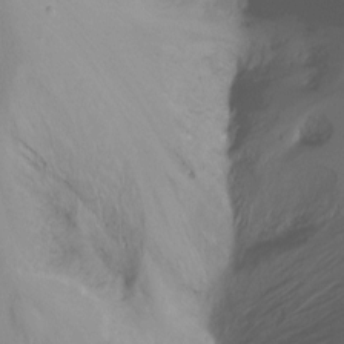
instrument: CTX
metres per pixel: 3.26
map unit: Nhu
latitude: -8.5385
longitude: -49.7828
